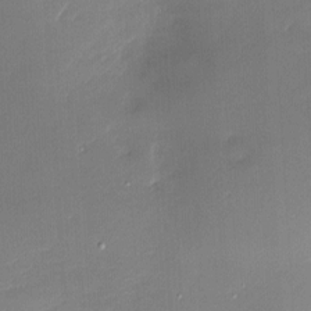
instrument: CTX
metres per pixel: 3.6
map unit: Nve
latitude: -7.1242
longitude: 175.1242
